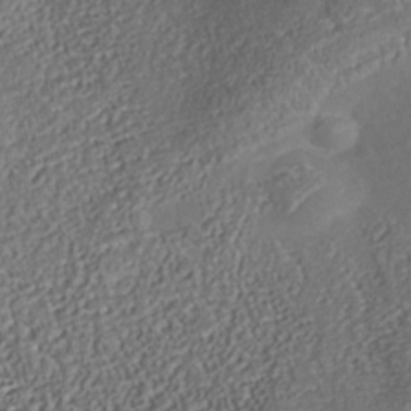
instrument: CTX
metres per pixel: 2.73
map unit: Nhu
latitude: -39.1809
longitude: -85.7450
